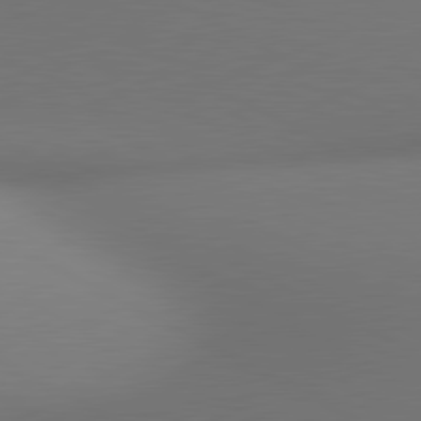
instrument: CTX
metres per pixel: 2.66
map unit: lApd
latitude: 80.8191
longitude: 132.9920
